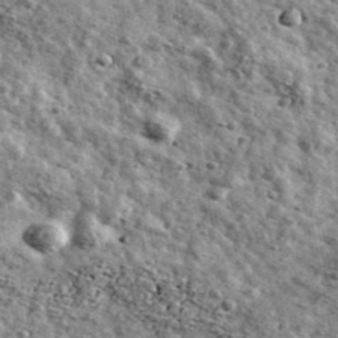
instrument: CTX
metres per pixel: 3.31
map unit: Ave
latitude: 41.4049
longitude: -107.7261
